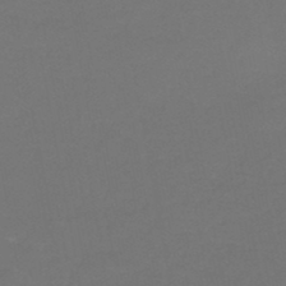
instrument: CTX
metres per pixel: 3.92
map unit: HNb
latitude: -46.7463
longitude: -35.5560
